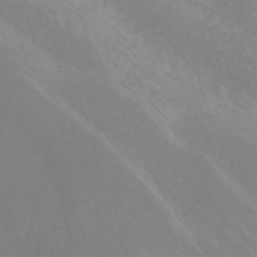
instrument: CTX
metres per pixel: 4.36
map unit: HNhu
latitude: -27.5966
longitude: 74.2362
